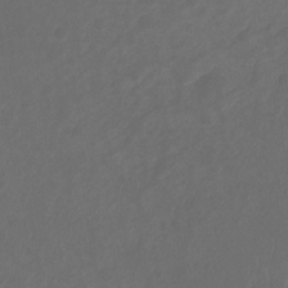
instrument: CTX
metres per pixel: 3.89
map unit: Ht
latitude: -9.8800
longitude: -35.5938
